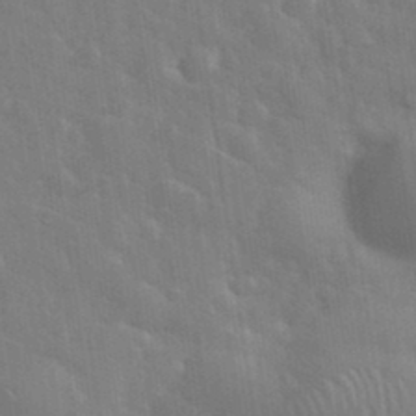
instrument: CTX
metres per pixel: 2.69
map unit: eHh
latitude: 34.9702
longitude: -61.2348
